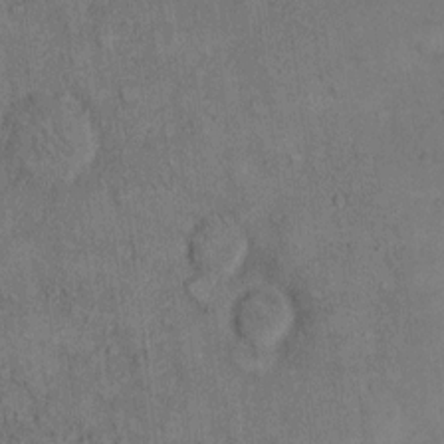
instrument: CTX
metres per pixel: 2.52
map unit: Hto
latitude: 10.8758
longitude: -59.1781
